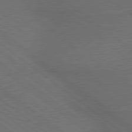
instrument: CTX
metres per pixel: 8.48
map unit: lApd
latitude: 79.5749
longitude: -176.3467
